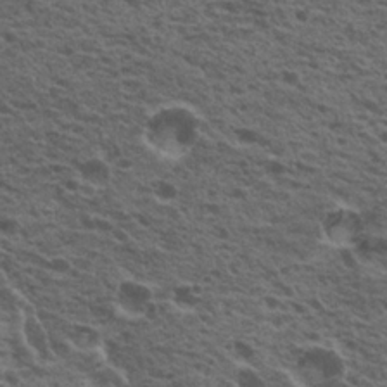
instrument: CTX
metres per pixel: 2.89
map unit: Nhu
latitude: 19.8394
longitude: -31.1404
